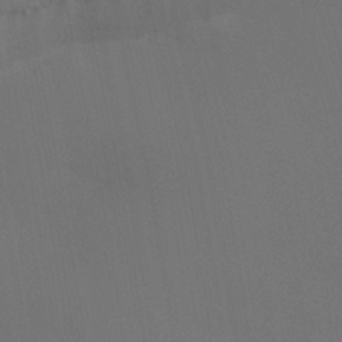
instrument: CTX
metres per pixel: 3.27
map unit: Ht
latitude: -8.9731
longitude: -31.1592
